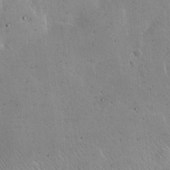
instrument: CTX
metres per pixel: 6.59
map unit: Hto
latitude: 14.1956
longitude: -56.7624
